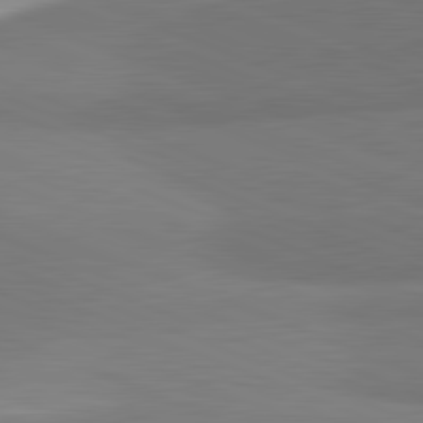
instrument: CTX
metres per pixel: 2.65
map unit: lApd
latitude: 82.1011
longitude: 152.7841
